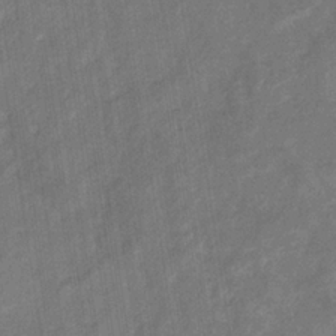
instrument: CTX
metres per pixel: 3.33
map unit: eHb
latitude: -34.0850
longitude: 74.6141
